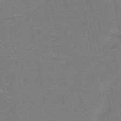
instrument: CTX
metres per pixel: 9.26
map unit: HNhu
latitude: -40.3306
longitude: 103.4832
